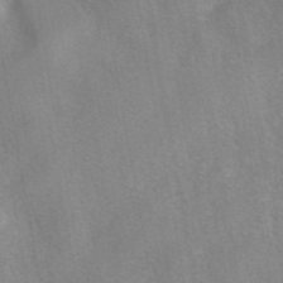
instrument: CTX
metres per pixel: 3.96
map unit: eAb
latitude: 41.7071
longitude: 106.0850
